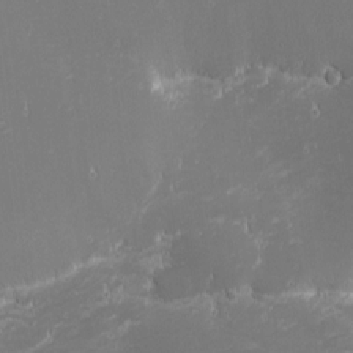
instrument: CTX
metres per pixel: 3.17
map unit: eHh
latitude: -2.0283
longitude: -80.8758
